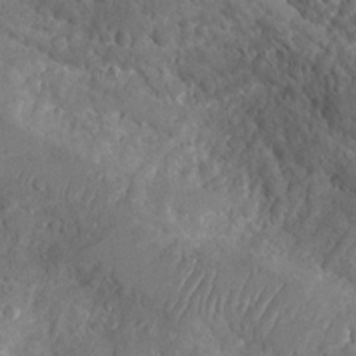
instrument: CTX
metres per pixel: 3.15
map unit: Aa
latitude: 23.1781
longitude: -127.4049
